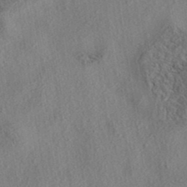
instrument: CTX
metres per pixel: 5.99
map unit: eAb
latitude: 37.9906
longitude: 113.0109
